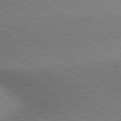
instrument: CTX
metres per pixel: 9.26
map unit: lApd
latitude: 80.0822
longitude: 164.2929
